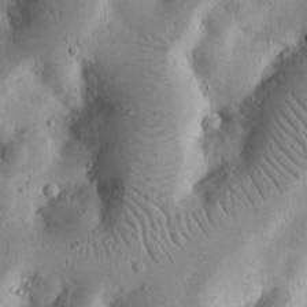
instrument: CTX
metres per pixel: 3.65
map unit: Nhu
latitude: 17.2537
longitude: -74.8191
